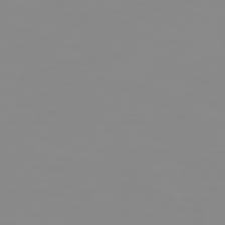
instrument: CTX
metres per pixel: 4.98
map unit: Hpe
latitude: 74.2334
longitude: -128.2522
